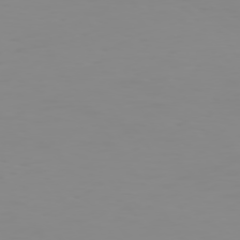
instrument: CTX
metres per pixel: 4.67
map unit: Hpe
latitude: 74.4223
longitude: -127.8583
